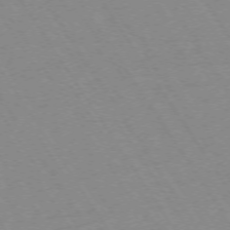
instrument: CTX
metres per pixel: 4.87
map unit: Ap
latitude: -73.5588
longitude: -71.4426
